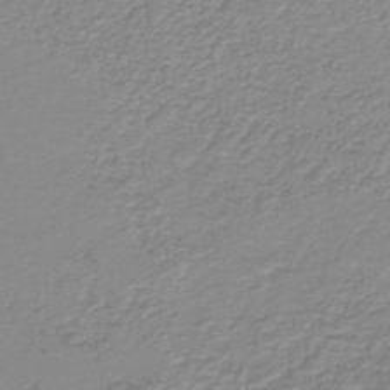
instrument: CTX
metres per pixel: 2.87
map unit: lHb
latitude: -40.2928
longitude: 60.9920
